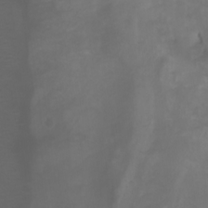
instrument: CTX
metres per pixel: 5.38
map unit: Ht
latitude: 0.5357
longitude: -36.4412
